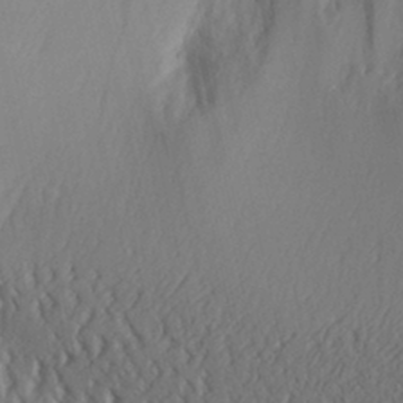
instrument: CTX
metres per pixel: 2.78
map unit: Aa
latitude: 30.4790
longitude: -141.4048
